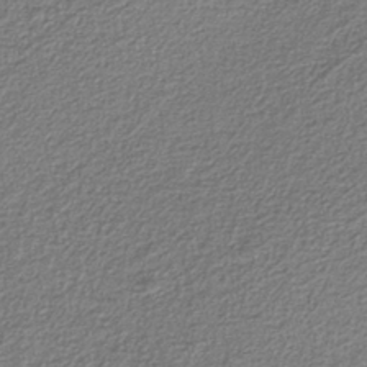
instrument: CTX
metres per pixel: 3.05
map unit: eAb
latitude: -37.8611
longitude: 52.5006
